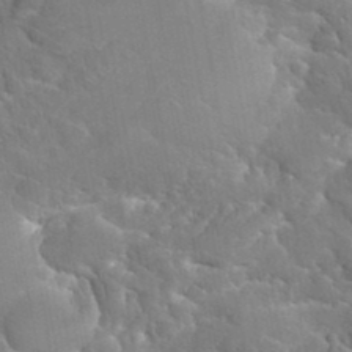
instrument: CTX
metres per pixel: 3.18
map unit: Hto
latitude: 35.3481
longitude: -49.0269
